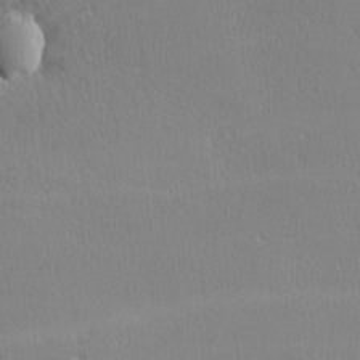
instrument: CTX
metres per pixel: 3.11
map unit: lHvf
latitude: -12.5763
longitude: -99.8394
